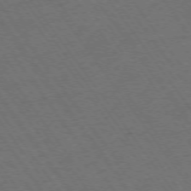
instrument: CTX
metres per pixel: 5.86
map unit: Ap
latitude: -74.7464
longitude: -70.9702
